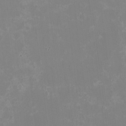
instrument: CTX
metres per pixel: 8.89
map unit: HNhu
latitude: -1.7289
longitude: -5.2159
